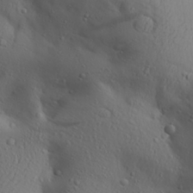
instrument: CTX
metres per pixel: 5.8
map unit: Aa
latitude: 27.9528
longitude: -132.8191
